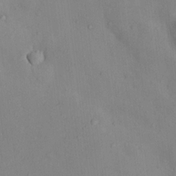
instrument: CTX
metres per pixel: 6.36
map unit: Nhu
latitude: 12.0444
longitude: -29.0647
